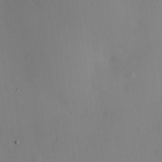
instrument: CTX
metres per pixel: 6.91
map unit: Hve
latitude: 13.6694
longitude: -90.8569
